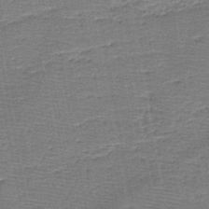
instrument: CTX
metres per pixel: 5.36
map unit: HNb
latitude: -49.0298
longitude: -42.5357
